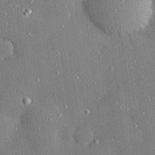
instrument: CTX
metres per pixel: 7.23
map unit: Hve
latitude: 27.5938
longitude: -90.4412
